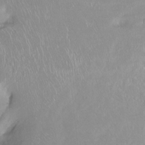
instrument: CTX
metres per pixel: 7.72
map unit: Ht
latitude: -14.8597
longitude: -43.7072
